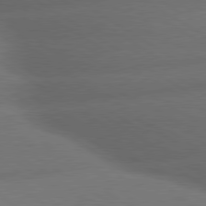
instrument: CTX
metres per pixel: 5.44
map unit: lApd
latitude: 79.6505
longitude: -154.9325
